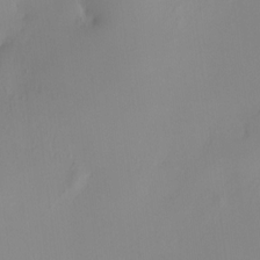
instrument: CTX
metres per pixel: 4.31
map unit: HNhu
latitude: 8.2145
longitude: 12.4440
